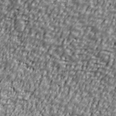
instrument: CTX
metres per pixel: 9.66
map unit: Ave
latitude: 40.7813
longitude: -112.1389
